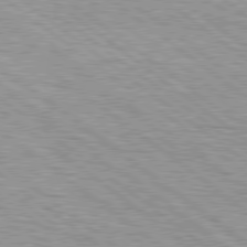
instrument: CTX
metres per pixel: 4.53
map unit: Hpe
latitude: 79.0837
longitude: -154.2522
